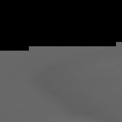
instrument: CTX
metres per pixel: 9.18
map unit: lApd
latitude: 79.2537
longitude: -162.7058
